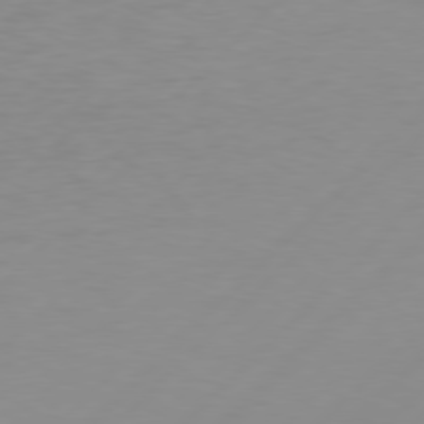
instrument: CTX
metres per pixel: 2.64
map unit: Hpe
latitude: 77.4615
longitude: -133.3860
